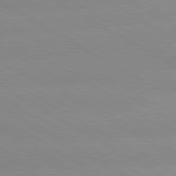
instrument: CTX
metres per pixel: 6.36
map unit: lApd
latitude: 80.2145
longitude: -147.0837
